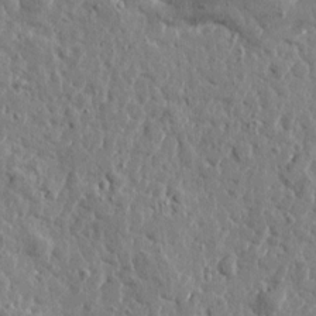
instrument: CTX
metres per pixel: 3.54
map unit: Htu
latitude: 1.0836
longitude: -178.1767
